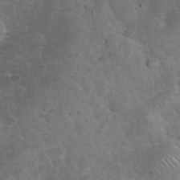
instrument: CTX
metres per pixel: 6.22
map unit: eHh
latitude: 36.7246
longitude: -67.0647
